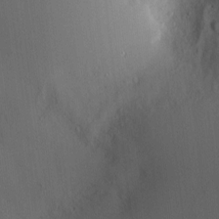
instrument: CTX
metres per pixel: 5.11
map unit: Nve
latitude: -7.5966
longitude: 175.6154
